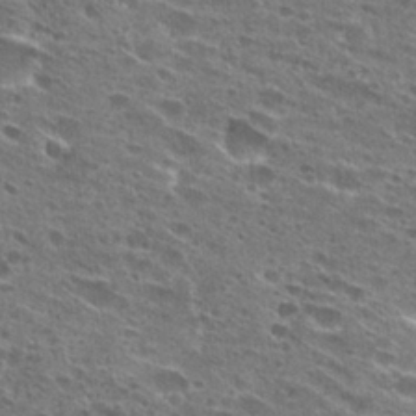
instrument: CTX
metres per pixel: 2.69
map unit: Hto
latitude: 27.6316
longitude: -45.6316
